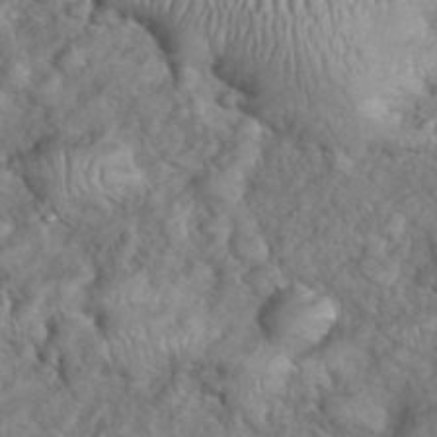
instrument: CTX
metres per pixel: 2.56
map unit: eHh
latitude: 38.9136
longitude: -57.1214
